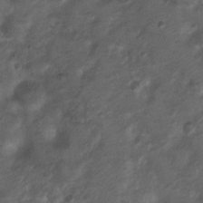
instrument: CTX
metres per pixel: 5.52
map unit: Nhu
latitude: 6.3467
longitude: -22.8380
